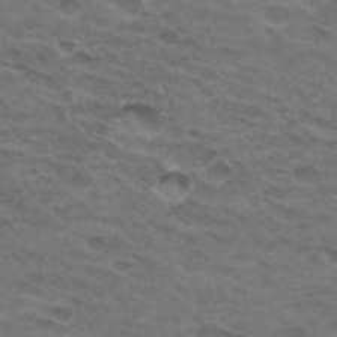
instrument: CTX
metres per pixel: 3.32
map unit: Hto
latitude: 32.0822
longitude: -47.1592
